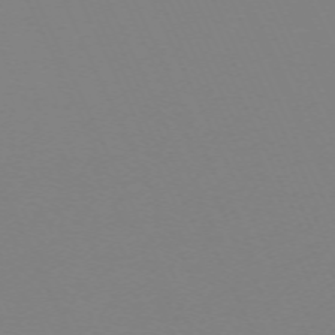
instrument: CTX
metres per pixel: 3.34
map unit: Hpe
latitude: -70.2362
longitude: 16.1417
